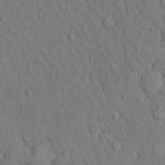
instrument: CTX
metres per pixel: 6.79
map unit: Hto
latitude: 13.7639
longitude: -61.6694
